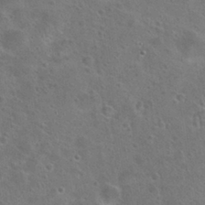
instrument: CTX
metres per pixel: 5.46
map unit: Hto
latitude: 23.1970
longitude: -48.2334
